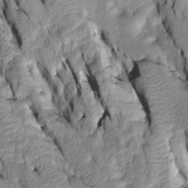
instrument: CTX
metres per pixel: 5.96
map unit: Htu
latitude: -7.0675
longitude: 144.2551
